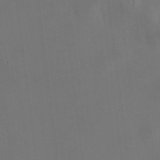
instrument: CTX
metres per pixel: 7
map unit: HNhu
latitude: 10.9892
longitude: 10.9164
